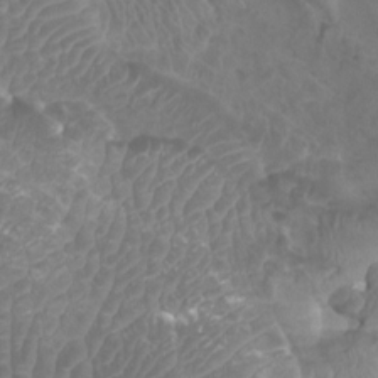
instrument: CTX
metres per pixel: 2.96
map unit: Htu
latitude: 3.3104
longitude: -20.4601
